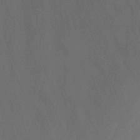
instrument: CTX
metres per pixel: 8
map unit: Nhu
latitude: -15.4833
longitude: -56.5545
